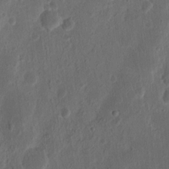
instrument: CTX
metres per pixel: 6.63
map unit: Ht
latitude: 11.6505
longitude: -75.2726
